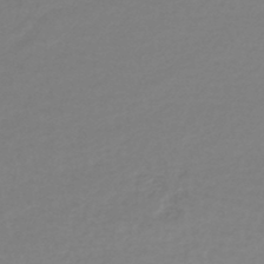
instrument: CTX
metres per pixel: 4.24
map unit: lHb
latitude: -44.7652
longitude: 78.6707
